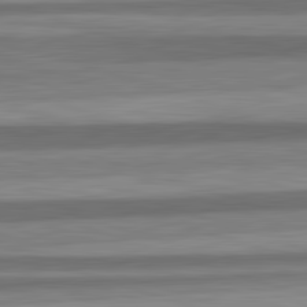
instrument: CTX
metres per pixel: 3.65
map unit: lApd
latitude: 82.7624
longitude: 178.4818
